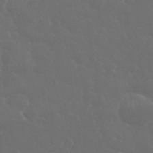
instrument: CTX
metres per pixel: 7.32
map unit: eHh
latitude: 33.8772
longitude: -60.8758
